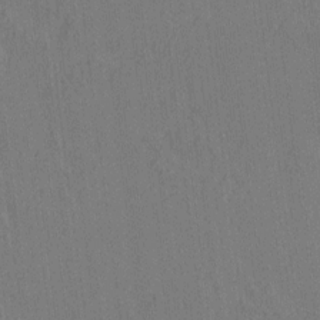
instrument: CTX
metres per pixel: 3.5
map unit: HNhu
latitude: 7.3104
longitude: 15.9556
